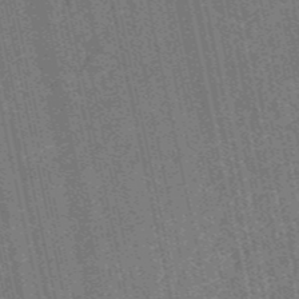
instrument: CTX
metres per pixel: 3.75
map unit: HNb
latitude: -53.8044
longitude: -38.2522
